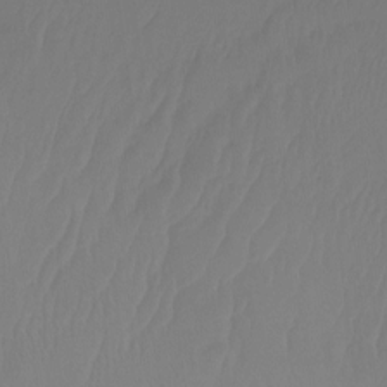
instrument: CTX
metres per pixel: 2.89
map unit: Ht
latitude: -14.7464
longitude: -49.8394
